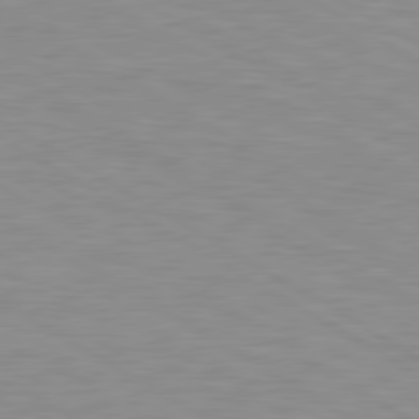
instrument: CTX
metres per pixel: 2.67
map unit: lApd
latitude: 80.1011
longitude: 171.8611
